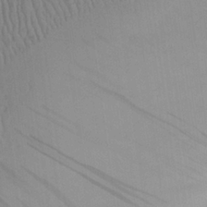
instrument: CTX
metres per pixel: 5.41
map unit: Aa
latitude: 24.7624
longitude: -132.7435
